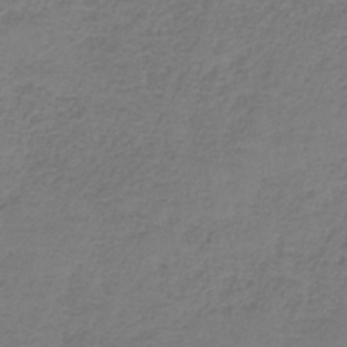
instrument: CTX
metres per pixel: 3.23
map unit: eAb
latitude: -35.9556
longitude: 52.7085
